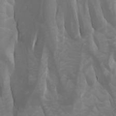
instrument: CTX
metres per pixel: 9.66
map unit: Htu
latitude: -0.7086
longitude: -77.0269
